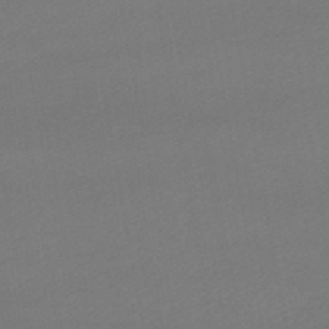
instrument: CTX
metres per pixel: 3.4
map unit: lHb
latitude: -46.9919
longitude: 67.7478
